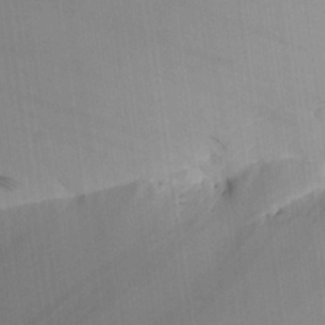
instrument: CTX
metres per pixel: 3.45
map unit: Aa
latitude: 27.0459
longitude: -137.6316
